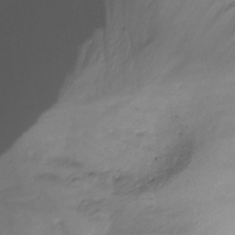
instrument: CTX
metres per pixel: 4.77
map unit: Ht
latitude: -16.5952
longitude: -44.3089
